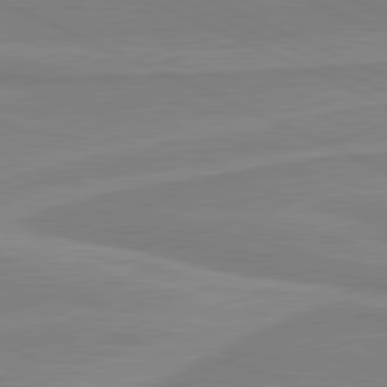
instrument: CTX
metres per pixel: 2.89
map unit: lApd
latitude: 81.2348
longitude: 169.2187
